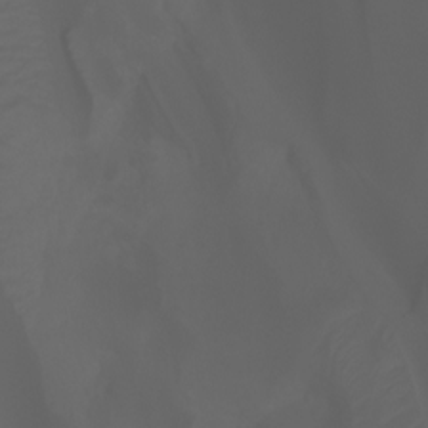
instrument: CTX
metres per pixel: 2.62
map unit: Ht
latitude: -3.3698
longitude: -61.0269
